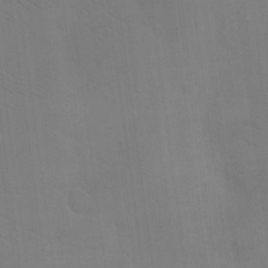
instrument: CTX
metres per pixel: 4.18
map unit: eHh
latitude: 17.4615
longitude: -67.1214
